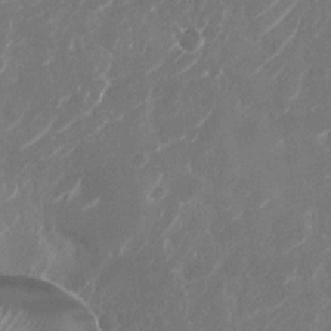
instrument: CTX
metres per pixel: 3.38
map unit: Nhu
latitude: -28.9542
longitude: -71.3481
